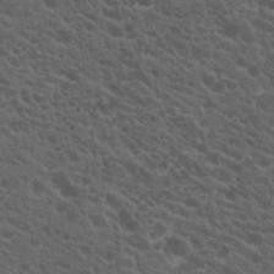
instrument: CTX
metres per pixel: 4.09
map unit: Hto
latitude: 19.9339
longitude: -34.6490
